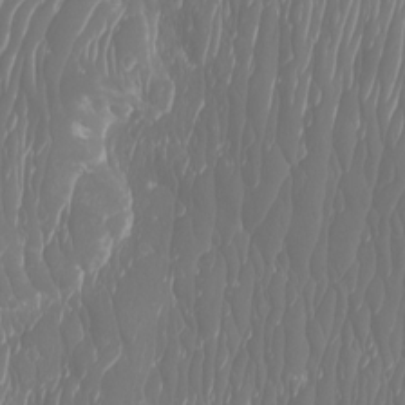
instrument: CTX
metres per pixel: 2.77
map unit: Htu
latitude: -6.6140
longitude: -74.4601
